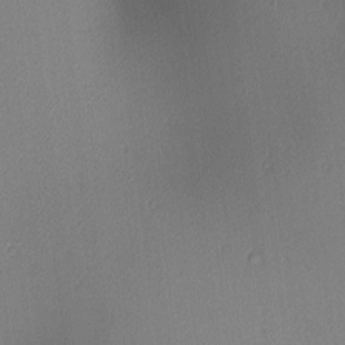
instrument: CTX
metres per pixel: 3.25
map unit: lAa
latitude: 2.7624
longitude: -115.7449
